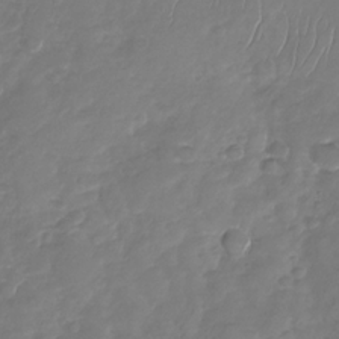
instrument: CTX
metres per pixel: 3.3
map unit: Nhu
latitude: -29.9178
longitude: -61.4237
